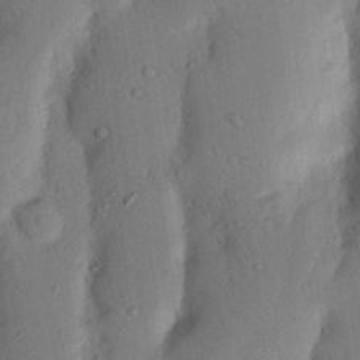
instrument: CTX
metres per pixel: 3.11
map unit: Nhu
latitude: 18.5734
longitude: -76.5923
